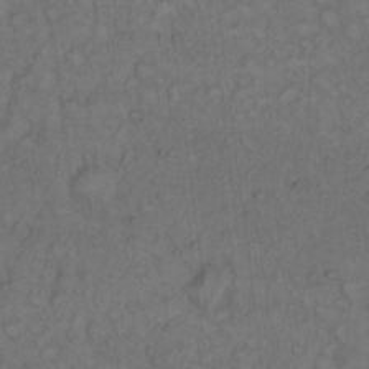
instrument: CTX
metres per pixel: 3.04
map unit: Hto
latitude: 12.2334
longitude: -57.2914
